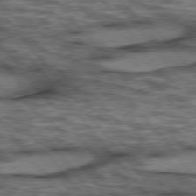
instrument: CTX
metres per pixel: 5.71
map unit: lApd
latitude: 75.8961
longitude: -49.0458
